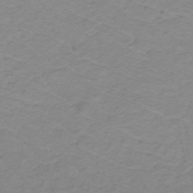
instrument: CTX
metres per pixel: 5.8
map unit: lHb
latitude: -31.6911
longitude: 65.3321
